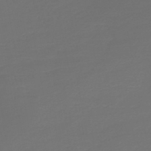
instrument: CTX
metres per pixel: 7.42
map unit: HNb
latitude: -47.3131
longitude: 53.8989
